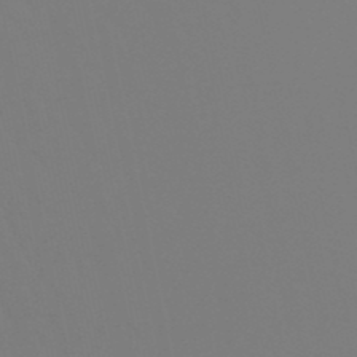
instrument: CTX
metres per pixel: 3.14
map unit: lHb
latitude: -49.6533
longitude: 69.8989
